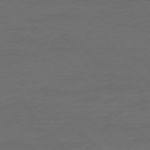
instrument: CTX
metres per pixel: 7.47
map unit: Ap
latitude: -76.8786
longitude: -83.4615
